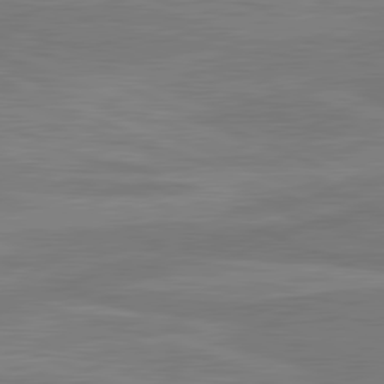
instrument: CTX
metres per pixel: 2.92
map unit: lApd
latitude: 81.4615
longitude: 168.4251
